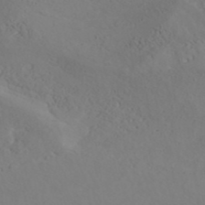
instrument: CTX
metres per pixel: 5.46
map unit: ANa
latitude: 41.0836
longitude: 54.3684
